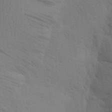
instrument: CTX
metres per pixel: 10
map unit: Aa
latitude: 24.6301
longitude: -148.7624
